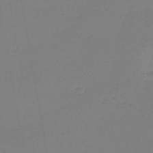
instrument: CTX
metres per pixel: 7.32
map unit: lHb
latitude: -42.8219
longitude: 59.8611
